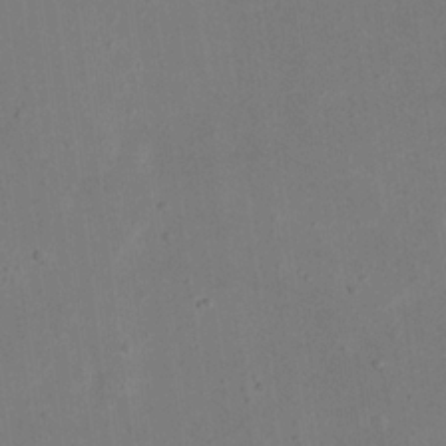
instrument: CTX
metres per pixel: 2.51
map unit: eHh
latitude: 18.6868
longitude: -70.9514
